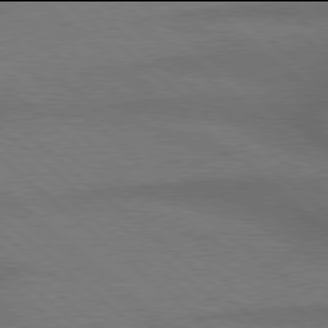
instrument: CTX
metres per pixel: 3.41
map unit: Hpe
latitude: 77.9906
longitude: -157.6693
